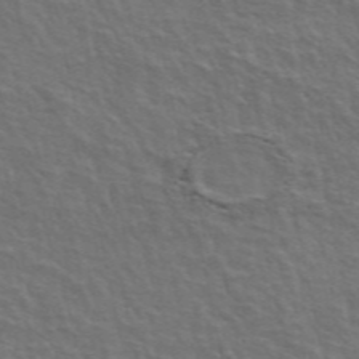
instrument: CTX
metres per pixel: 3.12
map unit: ANa
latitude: 49.7450
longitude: -75.2726
